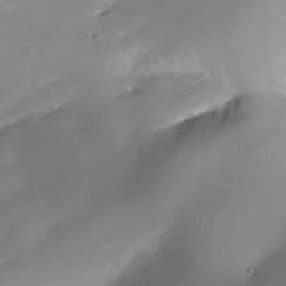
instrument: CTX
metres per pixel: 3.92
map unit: HNhu
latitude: -23.5588
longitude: 50.7841
